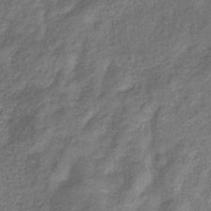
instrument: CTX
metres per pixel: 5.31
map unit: eHb
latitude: -32.9353
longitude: 74.3118
